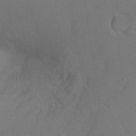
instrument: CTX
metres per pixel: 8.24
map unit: Ht
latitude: -7.8044
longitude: -37.1403
